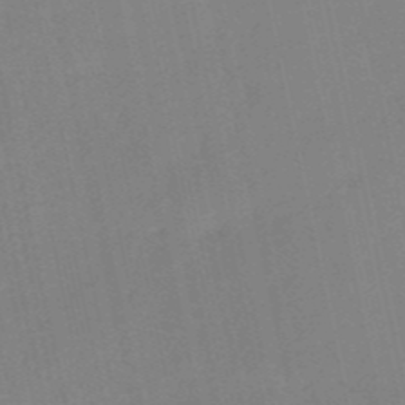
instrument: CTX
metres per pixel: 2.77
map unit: HNb
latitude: -52.7652
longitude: -49.6316
